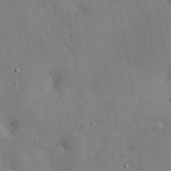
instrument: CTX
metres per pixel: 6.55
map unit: eHh
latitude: 30.0255
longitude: -83.0269
